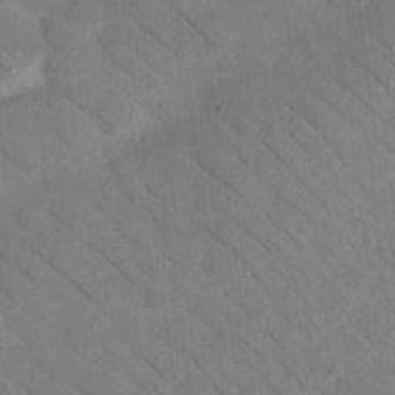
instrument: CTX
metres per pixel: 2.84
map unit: Nhu
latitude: 23.9906
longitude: -73.8962
